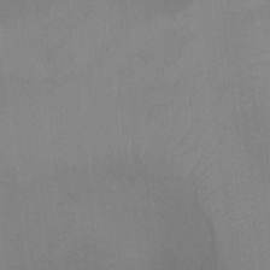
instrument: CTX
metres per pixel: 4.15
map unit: Ht
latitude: -1.2376
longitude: -20.2712
